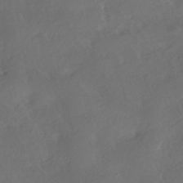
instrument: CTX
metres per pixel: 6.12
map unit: HNhu
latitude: -39.8423
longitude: 96.8975
